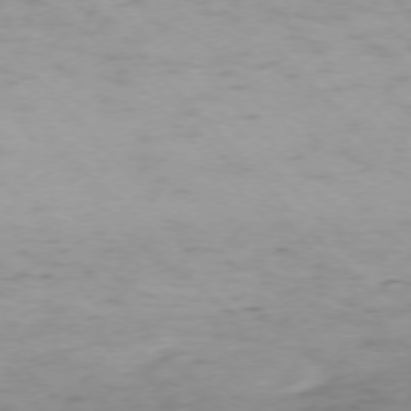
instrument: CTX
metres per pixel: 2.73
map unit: Ap
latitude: -76.4251
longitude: -65.2726
